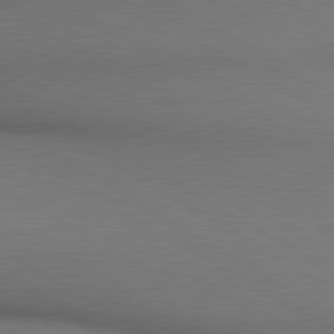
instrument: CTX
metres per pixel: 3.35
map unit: lApd
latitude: 80.4223
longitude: 136.4818
